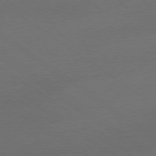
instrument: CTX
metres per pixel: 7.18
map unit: Ap
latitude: -78.9730
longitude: -97.7638
